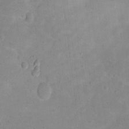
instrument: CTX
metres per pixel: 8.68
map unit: Hto
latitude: 16.1956
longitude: -37.4427
